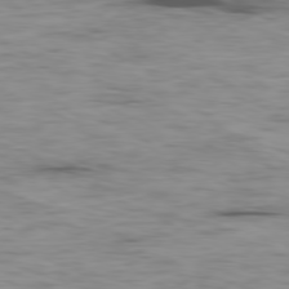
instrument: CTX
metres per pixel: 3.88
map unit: Ap
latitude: -80.1039
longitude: -91.5749
